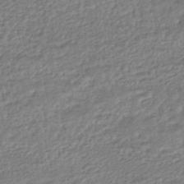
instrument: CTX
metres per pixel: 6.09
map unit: HNhu
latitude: -46.5007
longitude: 102.6519
